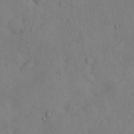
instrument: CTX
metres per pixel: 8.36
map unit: Nhu
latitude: 28.1767
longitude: -69.8395
